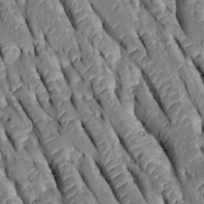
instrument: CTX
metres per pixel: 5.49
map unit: Htu
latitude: -0.1795
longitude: 148.2551
